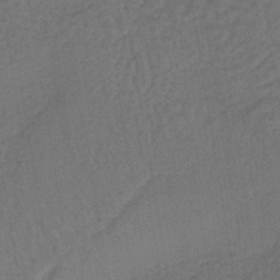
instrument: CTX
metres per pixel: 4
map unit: lHb
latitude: -39.8989
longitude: 63.3509
